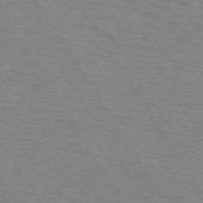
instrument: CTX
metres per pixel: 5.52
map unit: lApd
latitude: 73.5749
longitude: -72.4034
